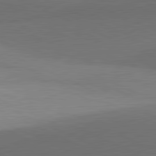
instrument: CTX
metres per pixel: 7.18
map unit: lApd
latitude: 81.4048
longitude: 138.3118
